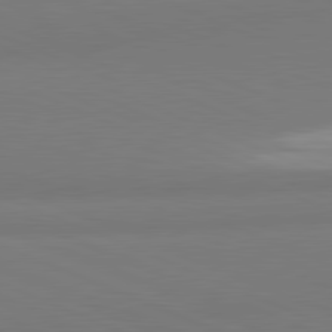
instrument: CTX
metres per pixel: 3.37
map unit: lApd
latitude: 81.7639
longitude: 177.2187
